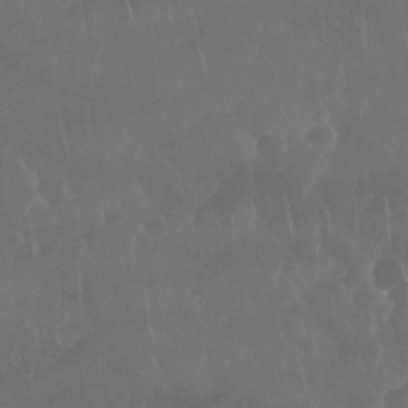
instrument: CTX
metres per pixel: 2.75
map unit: Nhu
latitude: 28.8191
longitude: -63.9906
